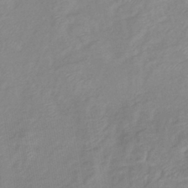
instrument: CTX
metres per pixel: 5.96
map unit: eHb
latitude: -40.4818
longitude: 81.1809
